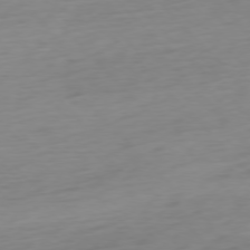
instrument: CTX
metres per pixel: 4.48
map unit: Ap
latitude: -77.1242
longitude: -78.9892
